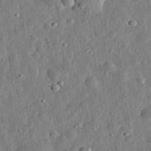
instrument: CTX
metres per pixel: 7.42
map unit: eHh
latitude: 32.4223
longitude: -76.6301
